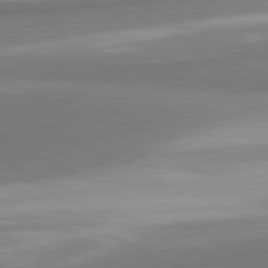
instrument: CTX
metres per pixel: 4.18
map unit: lApd
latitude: 81.1403
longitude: 167.2943
